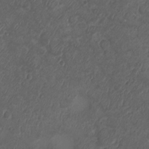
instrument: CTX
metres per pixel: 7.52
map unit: Ht
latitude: -6.0850
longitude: -20.7435
